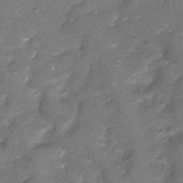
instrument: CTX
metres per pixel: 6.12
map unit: Nhu
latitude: 3.7071
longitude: -18.1389
